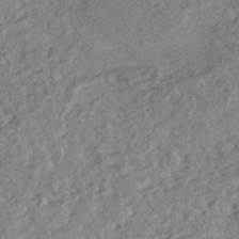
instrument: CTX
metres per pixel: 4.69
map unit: HNhu
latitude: -44.0661
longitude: 100.2550
